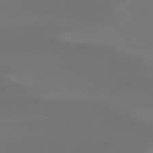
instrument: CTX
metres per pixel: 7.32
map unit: Hpe
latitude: 78.5168
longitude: -130.4034
